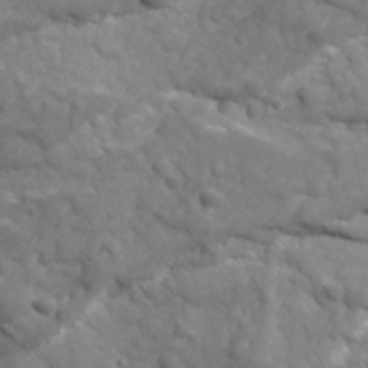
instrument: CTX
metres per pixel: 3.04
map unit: Ave
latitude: 18.9136
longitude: -132.9325
